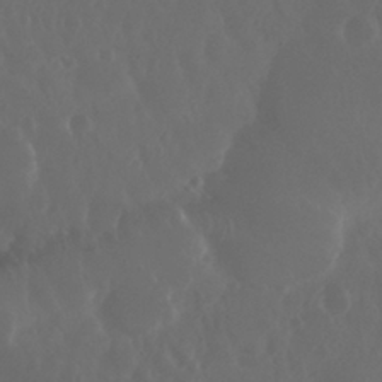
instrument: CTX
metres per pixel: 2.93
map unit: Nhu
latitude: 29.2159
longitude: -57.2725
